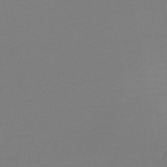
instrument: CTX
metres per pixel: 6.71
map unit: lHb
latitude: -42.4251
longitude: 64.1606
